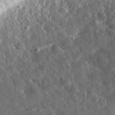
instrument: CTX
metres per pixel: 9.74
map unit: eHh
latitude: 34.0255
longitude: -79.4805
